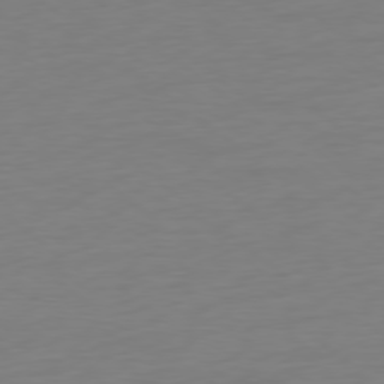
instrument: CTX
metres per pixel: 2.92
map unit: Ap
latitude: -78.6518
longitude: -66.4979
